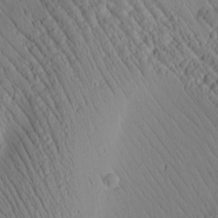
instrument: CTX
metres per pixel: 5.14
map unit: Htu
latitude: 2.4034
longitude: 177.6911
